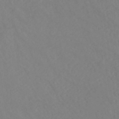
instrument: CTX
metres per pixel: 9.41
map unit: ANa
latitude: 40.6679
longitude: 22.9353
